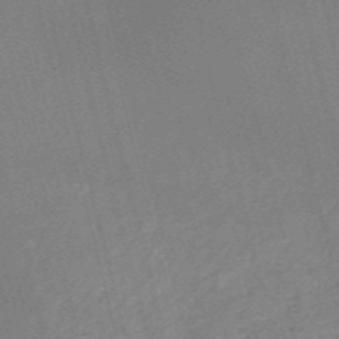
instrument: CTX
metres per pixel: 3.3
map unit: HNb
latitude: -53.8422
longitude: -37.0648
